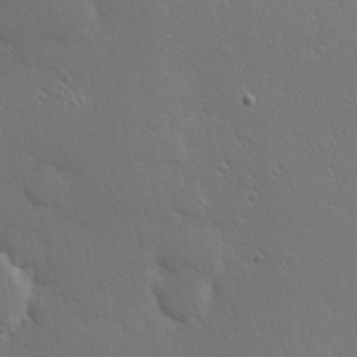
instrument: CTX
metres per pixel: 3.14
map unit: Hve
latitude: 19.7827
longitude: 149.8801
